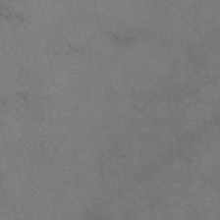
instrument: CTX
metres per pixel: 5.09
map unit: eAb
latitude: 50.6868
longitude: 106.2551
